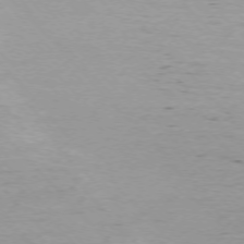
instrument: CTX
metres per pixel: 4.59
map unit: Ap
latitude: -76.1795
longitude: -65.2159
